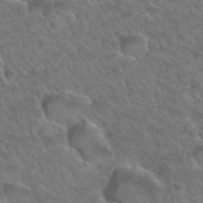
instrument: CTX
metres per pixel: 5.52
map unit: Hto
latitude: 34.7624
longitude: -47.3860
